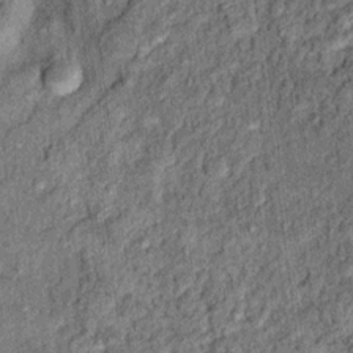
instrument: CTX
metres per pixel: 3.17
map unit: Ht
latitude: 11.4049
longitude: -37.7260
